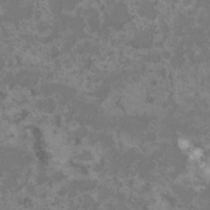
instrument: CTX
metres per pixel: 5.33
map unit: HNhu
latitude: 0.3845
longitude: -1.8394
